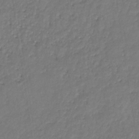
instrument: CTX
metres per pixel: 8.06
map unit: eHb
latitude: -30.7085
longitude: 71.8611
